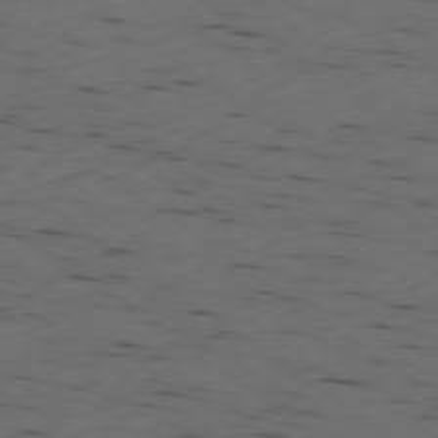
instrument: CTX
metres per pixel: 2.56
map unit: Ap
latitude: -77.7289
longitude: -72.3657
